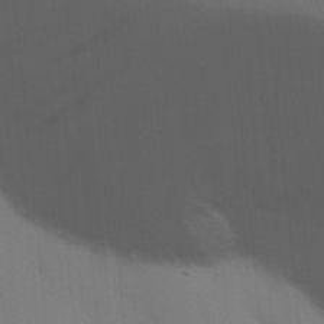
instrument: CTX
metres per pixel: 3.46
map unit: Nhu
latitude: 19.7449
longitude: -73.0270
